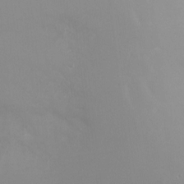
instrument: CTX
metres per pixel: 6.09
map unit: Ht
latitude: -5.2187
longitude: -24.6301
